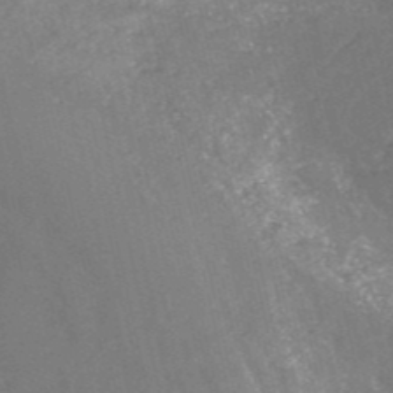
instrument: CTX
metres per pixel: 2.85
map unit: HNb
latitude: -51.3321
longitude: -49.0081
